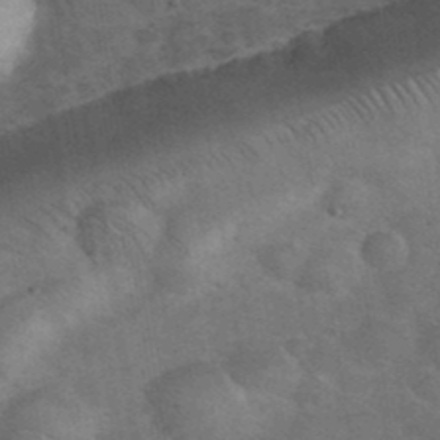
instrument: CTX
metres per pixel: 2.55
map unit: eHh
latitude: 37.9906
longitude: -66.9324
